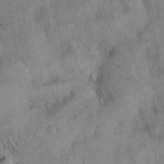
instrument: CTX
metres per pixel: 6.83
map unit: Hto
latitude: 14.1956
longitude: -58.7435
